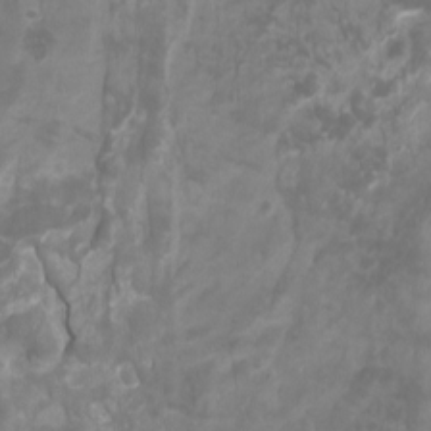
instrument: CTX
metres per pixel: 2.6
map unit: Htu
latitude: -10.6141
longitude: -75.0270
